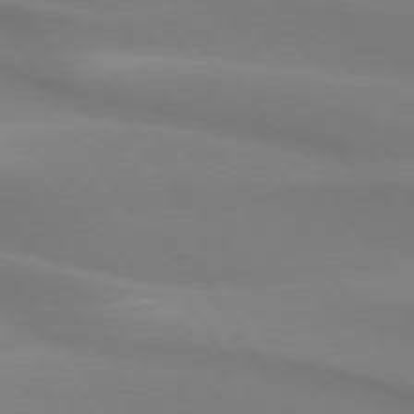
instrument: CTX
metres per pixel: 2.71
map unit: lApd
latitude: 73.8017
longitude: -49.5749
